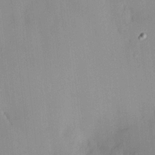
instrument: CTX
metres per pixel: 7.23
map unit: HNhu
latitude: 14.3090
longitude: 12.9164
